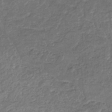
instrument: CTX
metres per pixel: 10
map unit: eHb
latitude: -32.3307
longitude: 73.5210
